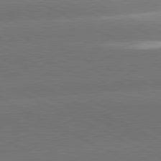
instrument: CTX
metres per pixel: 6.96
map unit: lApd
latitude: 81.2537
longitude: -147.8395
